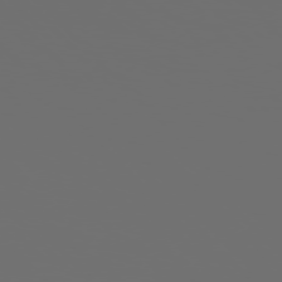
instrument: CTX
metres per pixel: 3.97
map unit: Hpe
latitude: 76.3656
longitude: -140.8569
